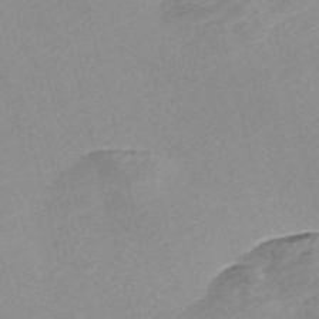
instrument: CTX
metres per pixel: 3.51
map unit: Nve
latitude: -57.3698
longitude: 58.8219
